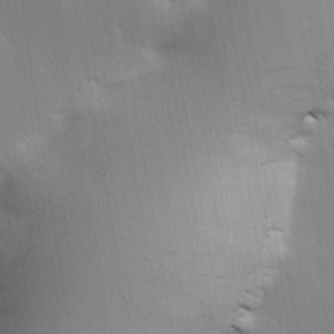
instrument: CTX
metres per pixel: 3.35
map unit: lHvf
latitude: 17.9150
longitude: -117.5749
